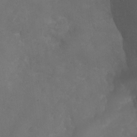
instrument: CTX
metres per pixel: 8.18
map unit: Ht
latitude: 1.8205
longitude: -22.1200
